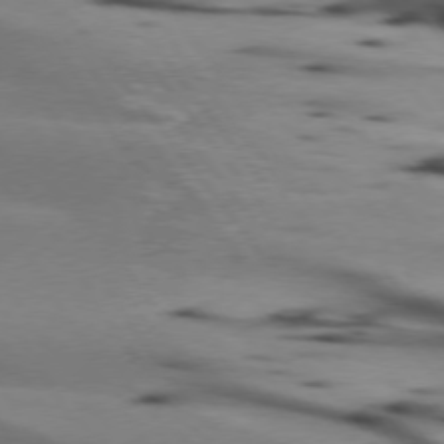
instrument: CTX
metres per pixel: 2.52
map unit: lApd
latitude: 74.9892
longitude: -65.8961
